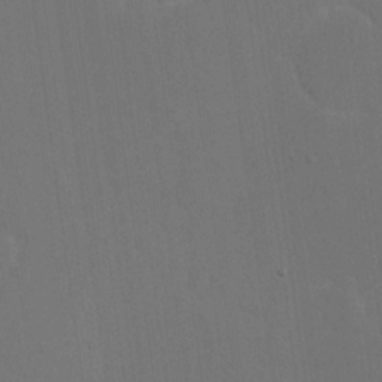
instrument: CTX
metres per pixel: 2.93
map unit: eHh
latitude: 18.6490
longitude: -67.4237
